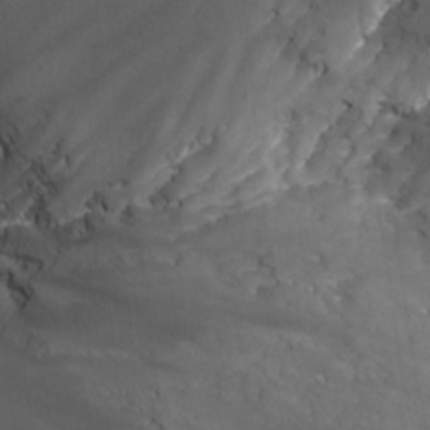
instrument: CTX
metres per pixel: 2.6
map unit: Nhu
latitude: -13.1998
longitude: -51.8961
